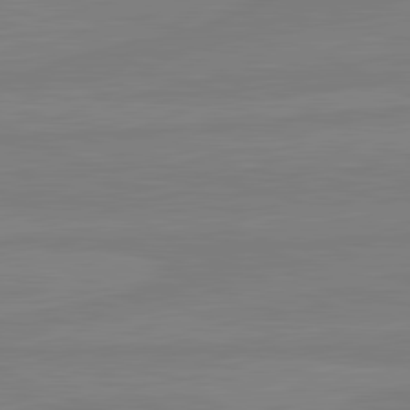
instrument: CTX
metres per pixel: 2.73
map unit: lApd
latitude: 81.6127
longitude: -177.5938
